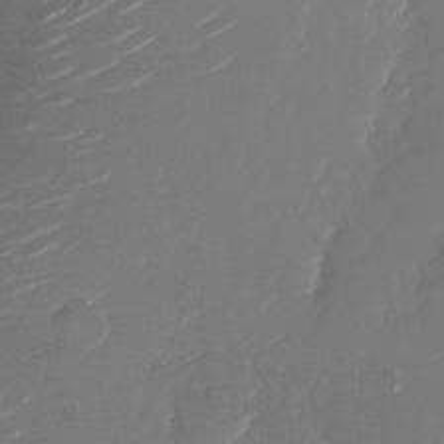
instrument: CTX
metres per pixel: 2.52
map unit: Nhu
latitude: -26.8030
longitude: -73.6883
